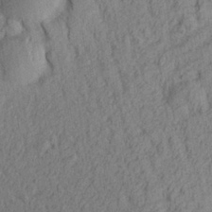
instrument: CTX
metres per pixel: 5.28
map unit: Aa
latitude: 27.1970
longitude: -144.0822
